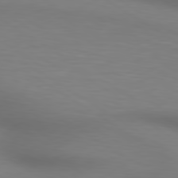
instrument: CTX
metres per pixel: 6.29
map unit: lApd
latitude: 80.2522
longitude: 120.6896
